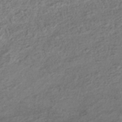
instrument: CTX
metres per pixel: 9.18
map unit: lHb
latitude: -38.5574
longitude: 69.7288
